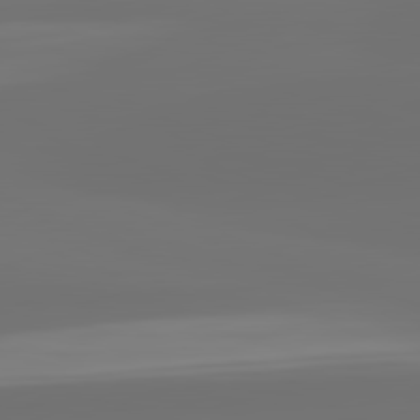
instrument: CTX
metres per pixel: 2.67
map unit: lApd
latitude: 82.1766
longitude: -167.3481
